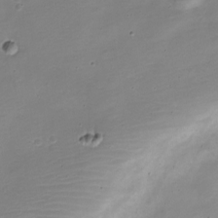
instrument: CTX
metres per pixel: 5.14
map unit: Nve
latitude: -22.0661
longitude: 105.5966
